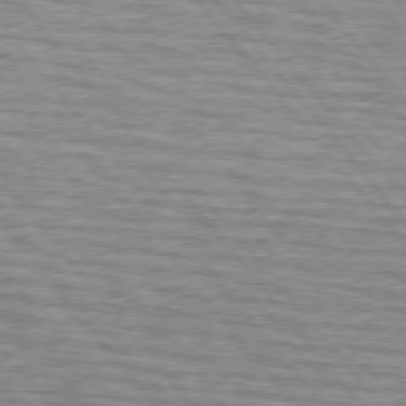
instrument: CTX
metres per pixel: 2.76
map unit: lApd
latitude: 75.4804
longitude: -76.5923
